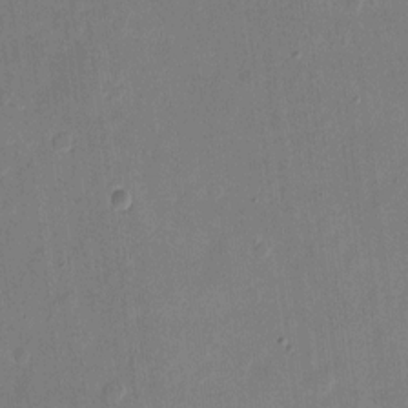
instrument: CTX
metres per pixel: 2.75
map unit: eHh
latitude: 10.2523
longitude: -68.8191
